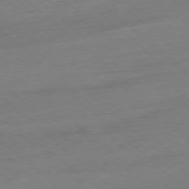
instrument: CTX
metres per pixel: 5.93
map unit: Ap
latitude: -77.8611
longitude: -97.1025
